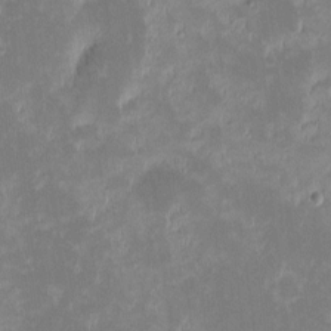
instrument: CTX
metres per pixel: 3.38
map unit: eHh
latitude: -1.7856
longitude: -84.7246
